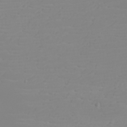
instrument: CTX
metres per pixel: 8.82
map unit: eHh
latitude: -5.9745
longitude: -85.4615
